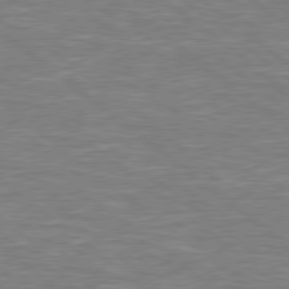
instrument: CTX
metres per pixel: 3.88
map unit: Hpe
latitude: 78.6680
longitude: 179.1998
